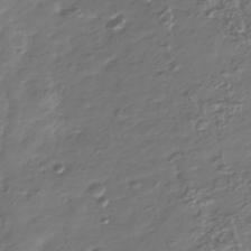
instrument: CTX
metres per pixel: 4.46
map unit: Nhu
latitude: -40.4062
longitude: -82.6868
